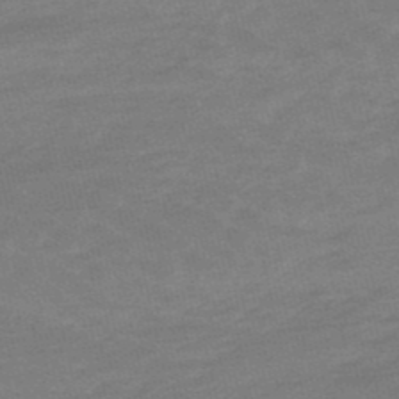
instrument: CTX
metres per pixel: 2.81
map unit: lHb
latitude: -48.6519
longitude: 83.1431
